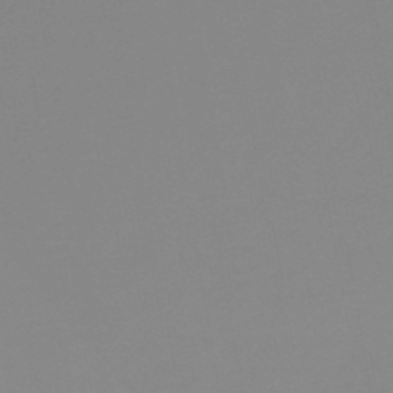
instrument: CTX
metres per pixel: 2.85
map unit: eHb
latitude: -50.0283
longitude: 73.8233
